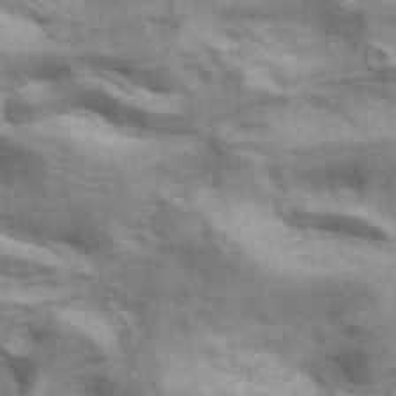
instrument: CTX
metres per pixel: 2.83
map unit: ANa
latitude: 41.4049
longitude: 14.2929
